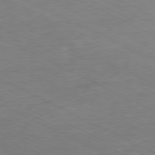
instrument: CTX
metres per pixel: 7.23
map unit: Ap
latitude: -80.5574
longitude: -75.7261
